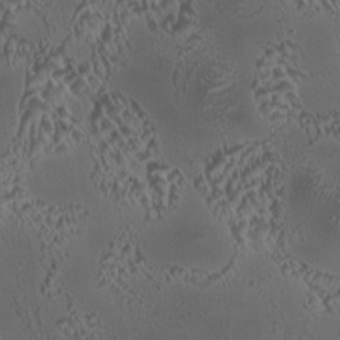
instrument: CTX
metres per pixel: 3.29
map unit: HNhu
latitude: 6.3467
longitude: 9.7666
